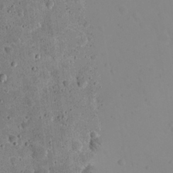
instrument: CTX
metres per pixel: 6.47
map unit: eHh
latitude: 21.2915
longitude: -64.9703
